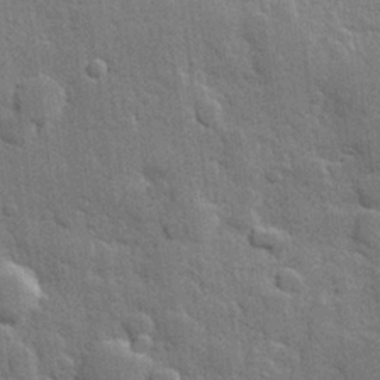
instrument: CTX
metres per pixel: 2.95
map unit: Hve
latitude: 25.1970
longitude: 149.7856
